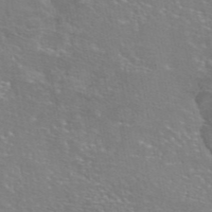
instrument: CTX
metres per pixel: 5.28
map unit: eAb
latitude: 45.9150
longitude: 106.2929
